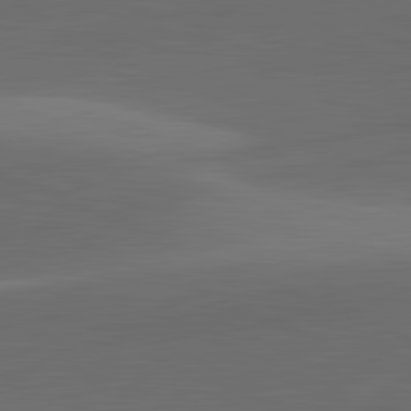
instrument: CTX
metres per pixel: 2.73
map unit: lApd
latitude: 81.9528
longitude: 130.3306
